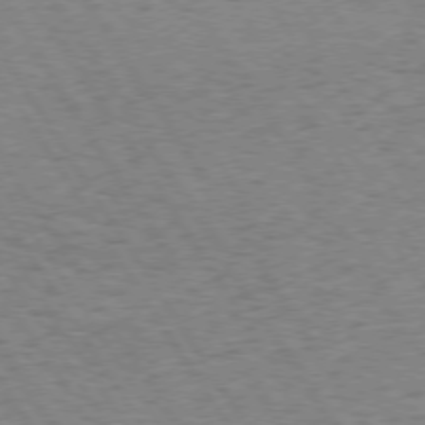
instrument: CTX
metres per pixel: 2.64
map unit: Hpe
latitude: 73.4616
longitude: -143.5938
